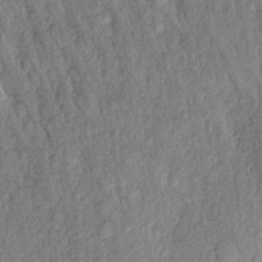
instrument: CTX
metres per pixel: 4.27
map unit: Aa
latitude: 17.1403
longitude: -146.2901
